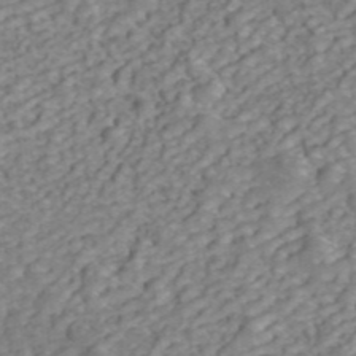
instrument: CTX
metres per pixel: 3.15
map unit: ANa
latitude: 45.5938
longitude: 22.2929
